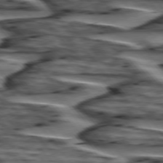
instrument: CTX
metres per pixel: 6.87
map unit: lApd
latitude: 75.3482
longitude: -72.6869
